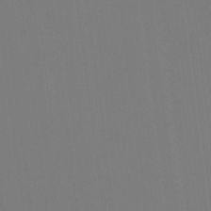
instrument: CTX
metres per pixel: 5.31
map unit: HNhu
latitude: 4.9514
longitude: 12.3873
